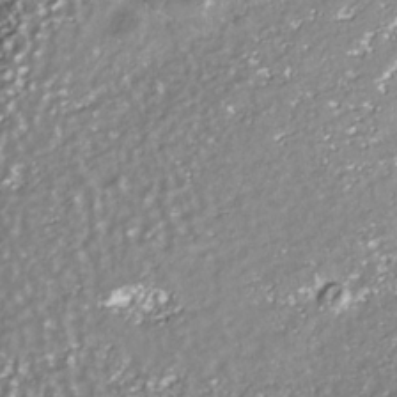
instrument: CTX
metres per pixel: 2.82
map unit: Nhe
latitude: -35.8233
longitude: -91.8205
